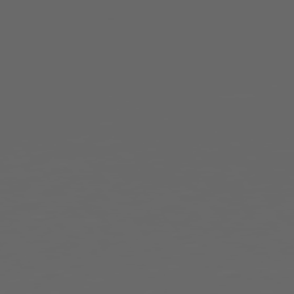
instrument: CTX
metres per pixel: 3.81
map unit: Hpe
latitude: 75.1214
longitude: -127.0081
